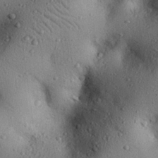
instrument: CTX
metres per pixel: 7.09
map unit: eHh
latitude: 25.5938
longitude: -76.6112
